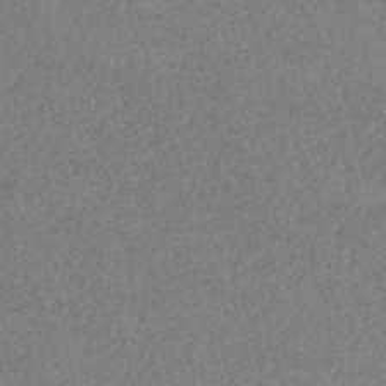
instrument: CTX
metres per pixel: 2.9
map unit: eHh
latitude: -55.0487
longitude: -89.1026
